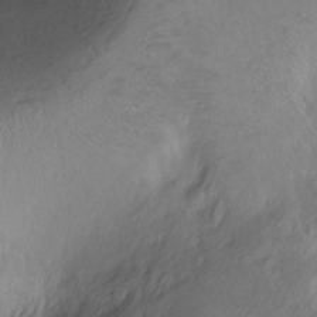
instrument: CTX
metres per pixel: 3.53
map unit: Ht
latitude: -7.9367
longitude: -36.3467
